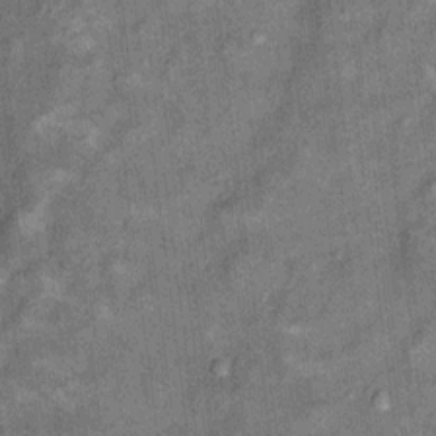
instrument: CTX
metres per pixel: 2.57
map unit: Ht
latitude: 8.0822
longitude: -37.3670
